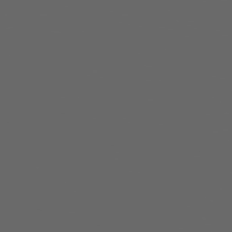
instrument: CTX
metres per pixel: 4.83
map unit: Hpe
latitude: 75.2915
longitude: -127.8583
